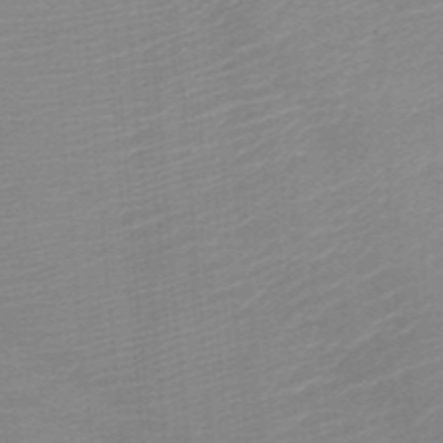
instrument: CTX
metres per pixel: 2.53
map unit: HNb
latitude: -45.8611
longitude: -46.1011
